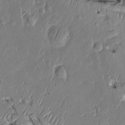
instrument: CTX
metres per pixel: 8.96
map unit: Htu
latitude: -0.1795
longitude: 147.8611
